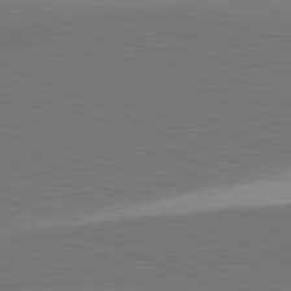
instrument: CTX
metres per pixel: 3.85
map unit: lApd
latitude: 81.7261
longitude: 149.9178
